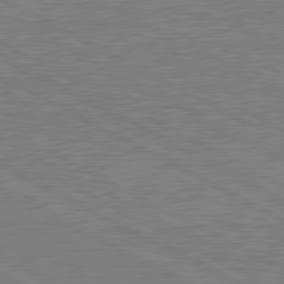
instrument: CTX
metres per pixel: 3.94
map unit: lApd
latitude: 81.2348
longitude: 151.5588
